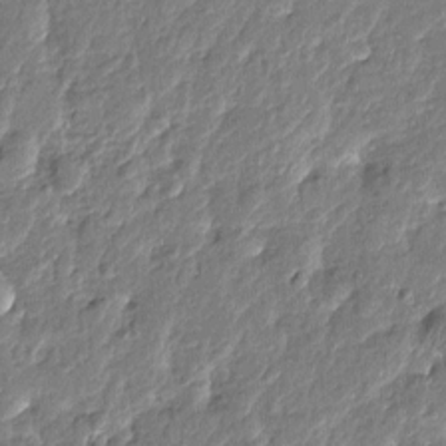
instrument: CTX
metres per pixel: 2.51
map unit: Htu
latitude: -1.1054
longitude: -178.8380
